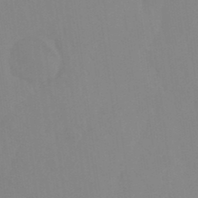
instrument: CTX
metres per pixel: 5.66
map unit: Ht
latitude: -15.0298
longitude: -56.0255
